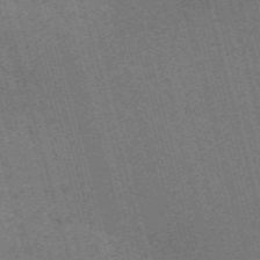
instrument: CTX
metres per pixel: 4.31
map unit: Nve
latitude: -59.6532
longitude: 62.5951
